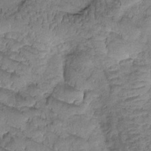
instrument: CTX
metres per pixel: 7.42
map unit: Htu
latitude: -1.3321
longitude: 173.3132
